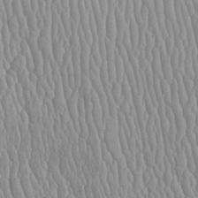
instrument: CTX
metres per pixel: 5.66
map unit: Htu
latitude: -5.9367
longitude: 156.1984
